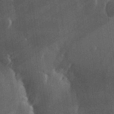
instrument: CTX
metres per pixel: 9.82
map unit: Hve
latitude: 27.3293
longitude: 147.7666
